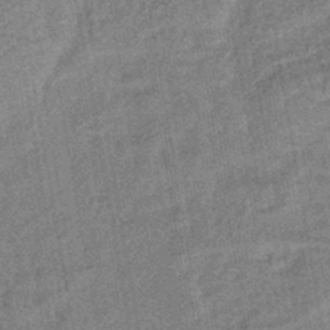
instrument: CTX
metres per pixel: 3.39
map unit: lHb
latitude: -43.3509
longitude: 80.0283
